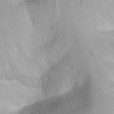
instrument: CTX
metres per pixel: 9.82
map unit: Htu
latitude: 3.6316
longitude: -21.7261
